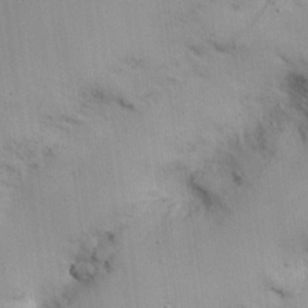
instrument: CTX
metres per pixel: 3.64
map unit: Nhu
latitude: 26.4223
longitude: -69.3671
